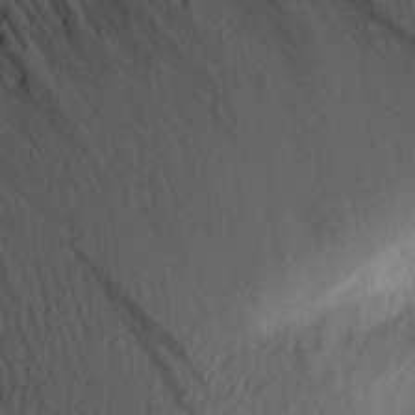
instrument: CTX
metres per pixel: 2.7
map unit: Aa
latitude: 28.5923
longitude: -144.2333
